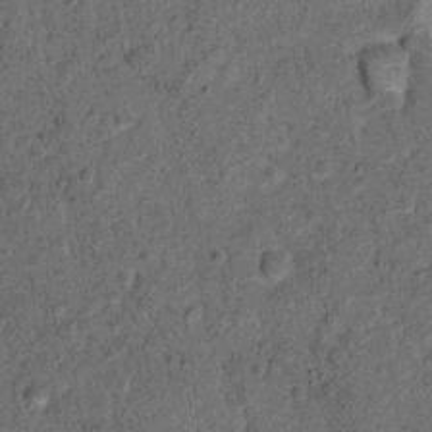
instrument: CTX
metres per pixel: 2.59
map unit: Ht
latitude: 9.1214
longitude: -38.5168
